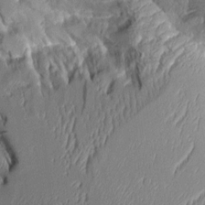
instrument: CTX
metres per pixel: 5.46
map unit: Aa
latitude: 8.9514
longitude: -127.9150
